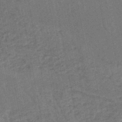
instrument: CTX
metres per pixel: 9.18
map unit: lHb
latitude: -47.1242
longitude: 76.7652
